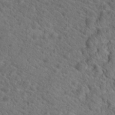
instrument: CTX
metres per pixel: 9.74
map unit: Hto
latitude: 19.7449
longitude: -38.7624
